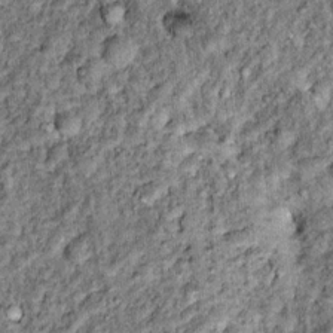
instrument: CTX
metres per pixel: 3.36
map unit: Hto
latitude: 14.6302
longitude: -35.5560
